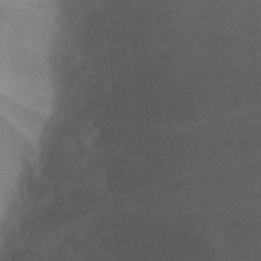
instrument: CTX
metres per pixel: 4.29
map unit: Ht
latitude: -6.9352
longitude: -26.8191
